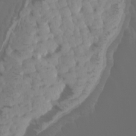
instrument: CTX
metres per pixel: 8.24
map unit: Nhu
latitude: -4.8975
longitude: -90.2145
